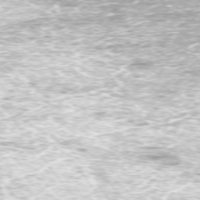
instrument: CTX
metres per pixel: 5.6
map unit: Ap
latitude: -74.8786
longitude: -75.1214
